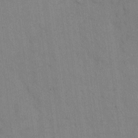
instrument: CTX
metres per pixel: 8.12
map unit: eHh
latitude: 13.2726
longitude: -62.2901
